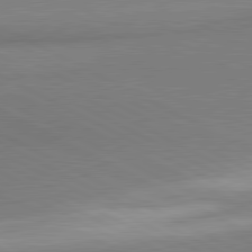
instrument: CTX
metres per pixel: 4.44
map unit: lApd
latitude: 81.1592
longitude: 163.1809
